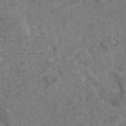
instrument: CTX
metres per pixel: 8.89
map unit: eAb
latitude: 45.1025
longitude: 114.2928
